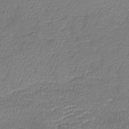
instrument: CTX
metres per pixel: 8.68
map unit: lHb
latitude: -39.4832
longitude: 73.1809
